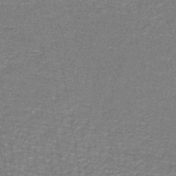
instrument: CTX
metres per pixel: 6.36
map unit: lHb
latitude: -43.0864
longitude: 55.3699
